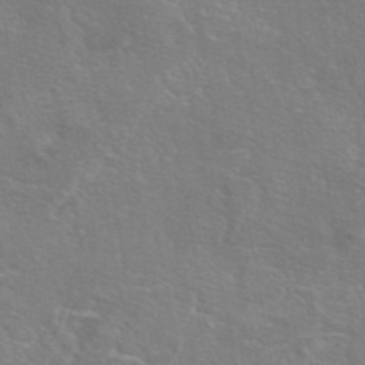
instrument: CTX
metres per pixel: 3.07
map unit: eAb
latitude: 46.1200
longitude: 106.4440
